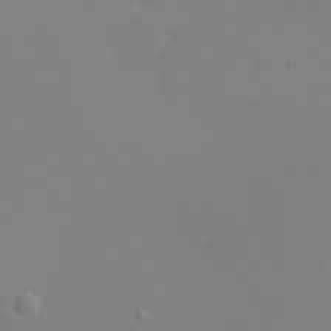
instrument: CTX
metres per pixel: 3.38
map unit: eHh
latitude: -5.3698
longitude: -87.2159
